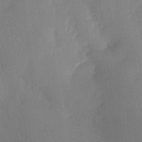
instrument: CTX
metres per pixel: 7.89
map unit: lHvf
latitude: 21.7450
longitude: 146.2172
